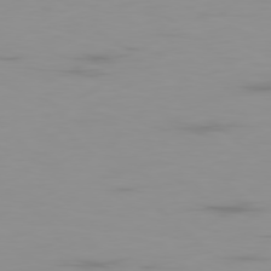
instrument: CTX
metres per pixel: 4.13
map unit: Ap
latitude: -79.1242
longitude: -69.2915
